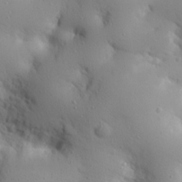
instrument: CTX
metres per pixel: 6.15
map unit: eHh
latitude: 26.4601
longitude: -75.2726
